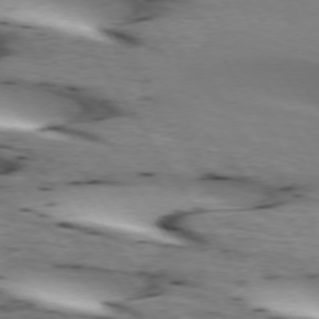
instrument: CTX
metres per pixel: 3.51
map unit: lApd
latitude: 73.1026
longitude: -53.0459
